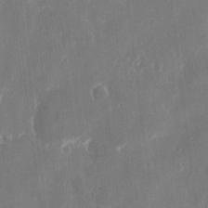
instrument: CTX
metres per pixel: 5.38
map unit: eHh
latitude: 13.0648
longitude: -71.8772
